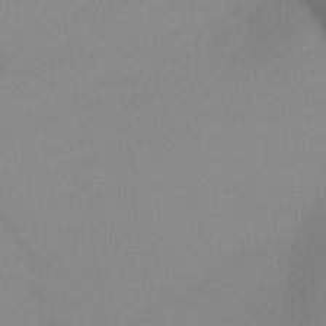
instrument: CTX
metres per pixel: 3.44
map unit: Ht
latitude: -15.1809
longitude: -43.3482
